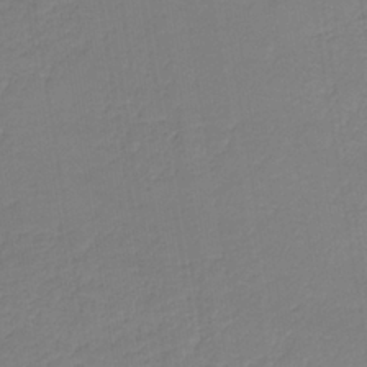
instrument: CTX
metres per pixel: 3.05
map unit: HNb
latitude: -37.1620
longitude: 57.7477
